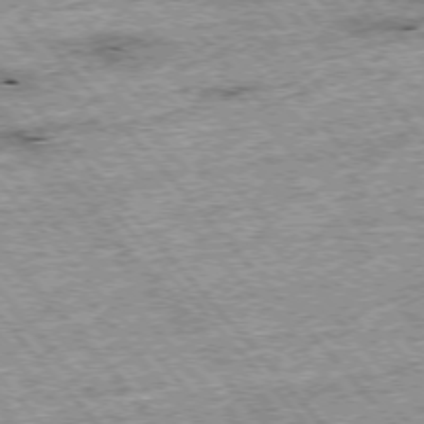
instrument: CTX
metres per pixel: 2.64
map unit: Hpe
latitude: -76.1795
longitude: -21.0459
